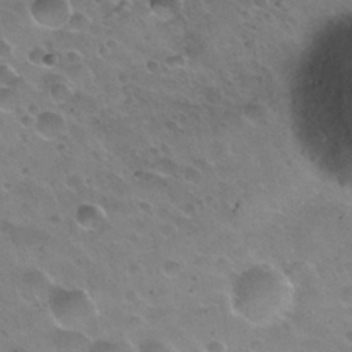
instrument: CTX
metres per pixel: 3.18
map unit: Nhu
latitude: 30.4790
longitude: -55.4048
